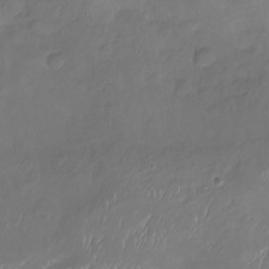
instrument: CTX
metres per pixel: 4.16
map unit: Nhu
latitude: -18.9353
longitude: -57.3859
